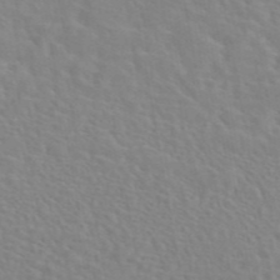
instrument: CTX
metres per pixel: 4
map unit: eAb
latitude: 45.1592
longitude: 112.9542
